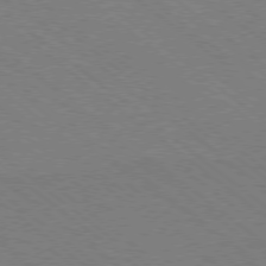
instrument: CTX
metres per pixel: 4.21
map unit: Ap
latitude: -79.0675
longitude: -65.0647
